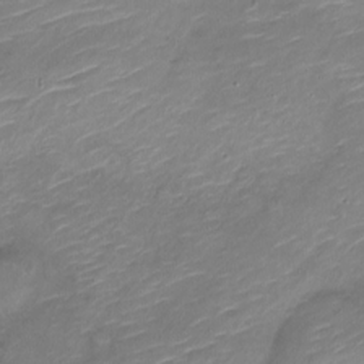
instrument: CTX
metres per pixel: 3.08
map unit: Nve
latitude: -17.8234
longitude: 107.2943
